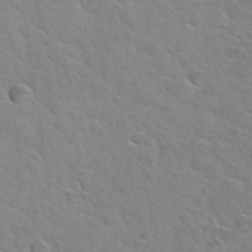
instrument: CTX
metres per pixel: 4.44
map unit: Hto
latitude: 34.9324
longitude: -51.6316
